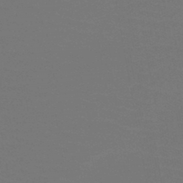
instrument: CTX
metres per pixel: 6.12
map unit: HNb
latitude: -47.3698
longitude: -44.5168
